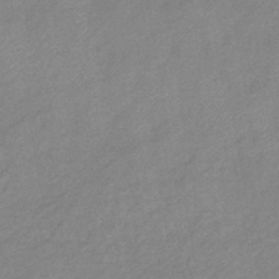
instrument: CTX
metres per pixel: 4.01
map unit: eHb
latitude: -40.0661
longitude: 79.3887
